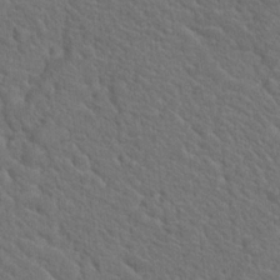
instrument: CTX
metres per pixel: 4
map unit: Hto
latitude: 19.3670
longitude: -35.2159
